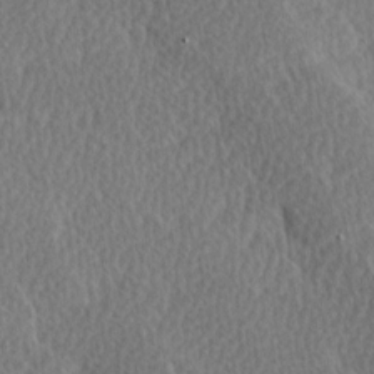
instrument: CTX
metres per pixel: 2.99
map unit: Ave
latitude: 8.9892
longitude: -106.5357
